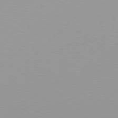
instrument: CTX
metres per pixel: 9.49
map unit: Hpe
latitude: 77.5182
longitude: -138.3656
